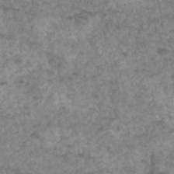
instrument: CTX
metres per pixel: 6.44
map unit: Hto
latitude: 34.1577
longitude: -49.5560
